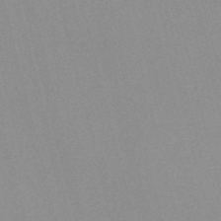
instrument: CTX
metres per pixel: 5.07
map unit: Nve
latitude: -56.7841
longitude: 52.0283
